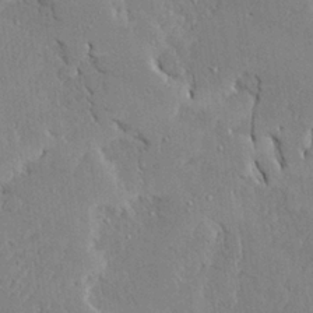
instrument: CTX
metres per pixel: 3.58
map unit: Ave
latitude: 23.7638
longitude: -130.9514
